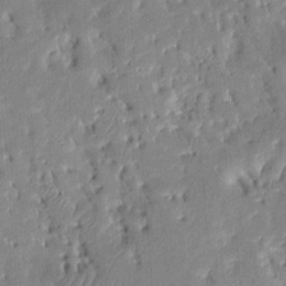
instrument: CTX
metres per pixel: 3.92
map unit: eHh
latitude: 8.4979
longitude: -73.4427
